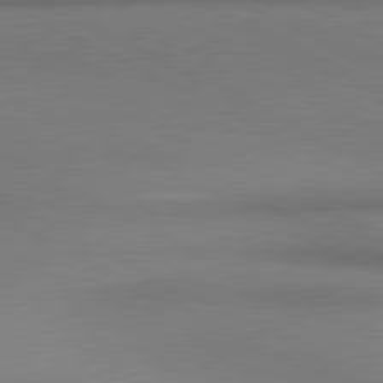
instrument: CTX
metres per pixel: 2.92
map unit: lApd
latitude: 81.0647
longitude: 154.6330
